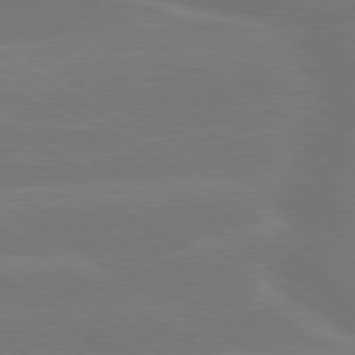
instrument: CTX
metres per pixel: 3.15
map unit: lApd
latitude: 79.7639
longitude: -143.7261
